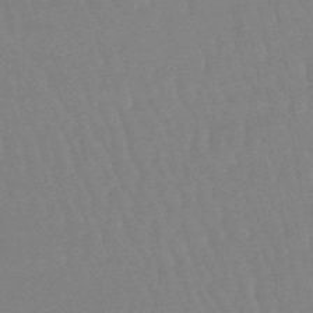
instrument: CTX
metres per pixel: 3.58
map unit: eHb
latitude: -46.5007
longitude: 80.1039
